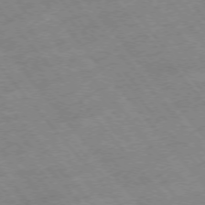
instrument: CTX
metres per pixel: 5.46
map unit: Hpe
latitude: -75.8423
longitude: -16.8380
